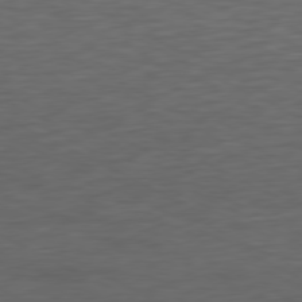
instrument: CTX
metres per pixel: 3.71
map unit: Ap
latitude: -77.2187
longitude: -74.4223
